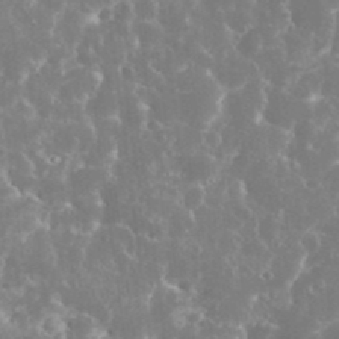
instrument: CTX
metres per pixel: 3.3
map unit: eHh
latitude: 34.6868
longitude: -62.5546
